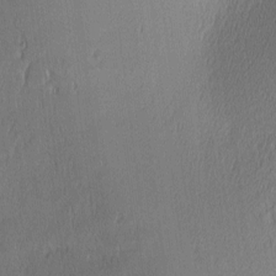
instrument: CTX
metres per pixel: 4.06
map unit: lAa
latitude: 3.1025
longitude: -117.8017
